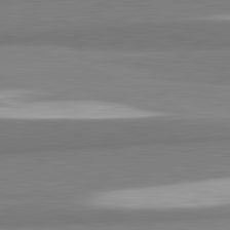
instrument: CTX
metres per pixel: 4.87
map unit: lApd
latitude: 82.3467
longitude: 172.7463
